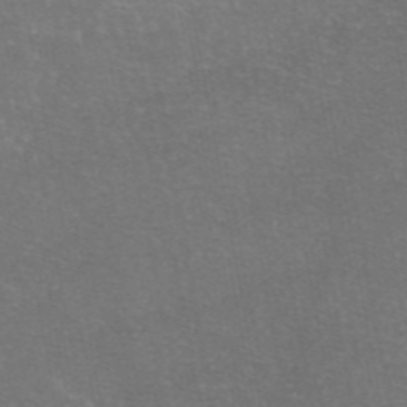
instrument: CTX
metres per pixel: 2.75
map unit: eAb
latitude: 47.0648
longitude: 106.1795
